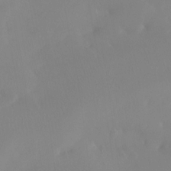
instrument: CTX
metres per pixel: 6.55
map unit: Htu
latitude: -15.4266
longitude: -47.3671
